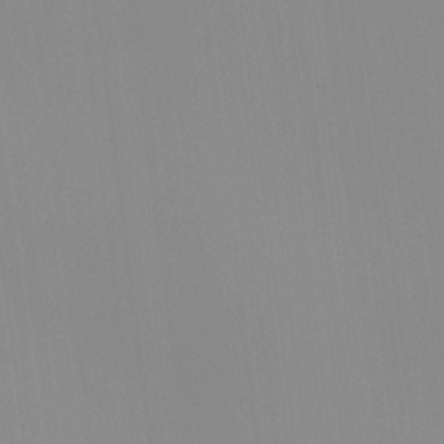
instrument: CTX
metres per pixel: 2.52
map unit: HNhu
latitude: 11.8017
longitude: 11.3132
